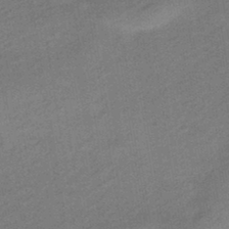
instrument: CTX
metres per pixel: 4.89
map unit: HNhu
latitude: -43.7666
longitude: 90.6519
